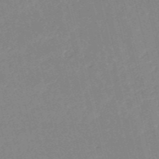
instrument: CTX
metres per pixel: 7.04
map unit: HNb
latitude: -53.1053
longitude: -36.9703
